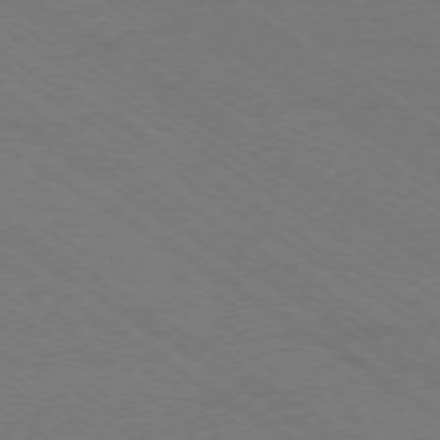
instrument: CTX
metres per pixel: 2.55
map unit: Ap
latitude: -79.1998
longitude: -85.0648
